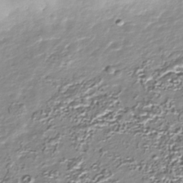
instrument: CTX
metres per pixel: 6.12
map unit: Nhu
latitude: -38.4440
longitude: -83.3481
